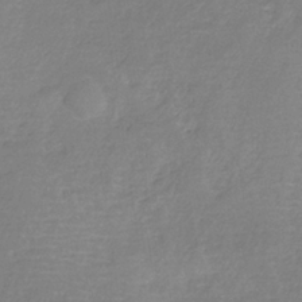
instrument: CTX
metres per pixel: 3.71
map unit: HNb
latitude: -34.9731
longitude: 55.1998
